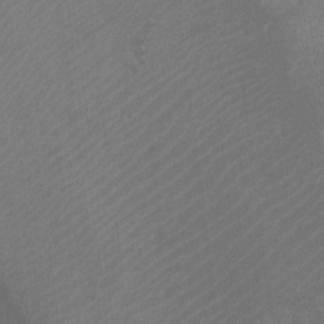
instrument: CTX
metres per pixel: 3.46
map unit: Ht
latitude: -10.8786
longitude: -34.9324
